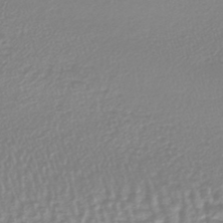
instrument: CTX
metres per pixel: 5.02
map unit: lHb
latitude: -40.5385
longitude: 64.5763
